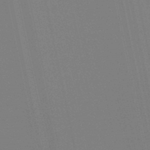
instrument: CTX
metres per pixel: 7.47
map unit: lHb
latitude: -48.0472
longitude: 75.3132
